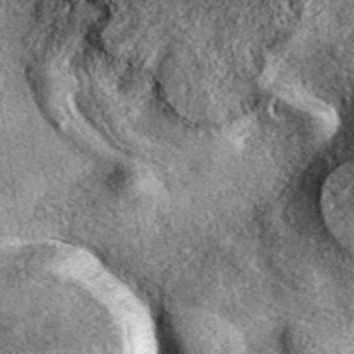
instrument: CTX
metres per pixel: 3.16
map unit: eAb
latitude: 39.5560
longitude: 107.9367
